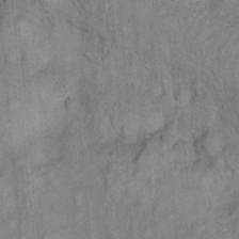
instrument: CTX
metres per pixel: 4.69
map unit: Ht
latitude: 8.8947
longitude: -38.0444
